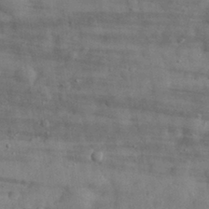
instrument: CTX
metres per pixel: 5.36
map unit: eHh
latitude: 31.3860
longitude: -71.0458
